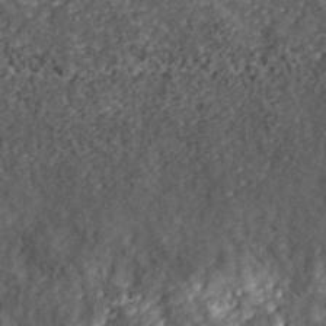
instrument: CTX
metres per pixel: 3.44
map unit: lHvf
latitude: 40.0822
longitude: -88.0633
